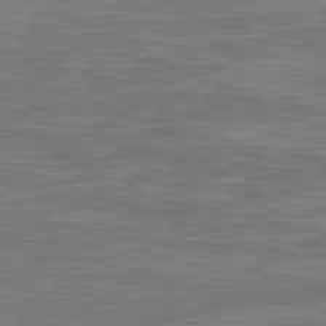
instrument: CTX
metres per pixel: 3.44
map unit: lApd
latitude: 81.5371
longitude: -167.7260
